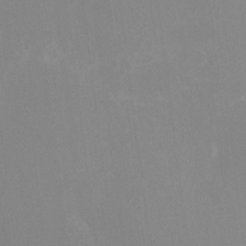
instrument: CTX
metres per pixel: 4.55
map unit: HNhu
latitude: -2.2739
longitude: -7.2348
